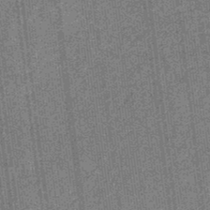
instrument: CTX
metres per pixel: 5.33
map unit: eHb
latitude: -32.5952
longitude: 74.1606
